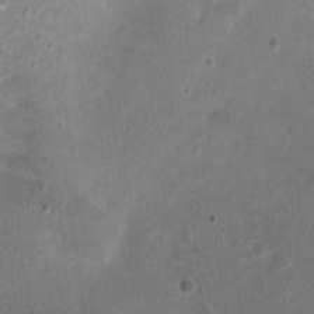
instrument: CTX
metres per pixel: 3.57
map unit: Nhu
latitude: 1.1214
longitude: -15.5560
